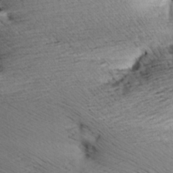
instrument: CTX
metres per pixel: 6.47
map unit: Aa
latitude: 7.9150
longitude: -140.7435
